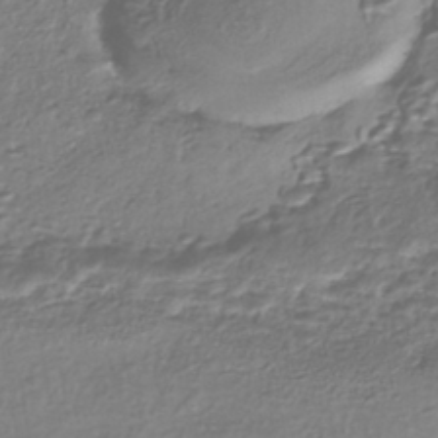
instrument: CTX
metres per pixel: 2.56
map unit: eHh
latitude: -42.7085
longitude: 122.3307
